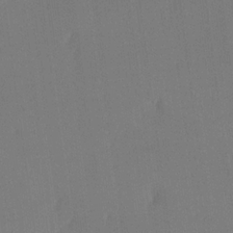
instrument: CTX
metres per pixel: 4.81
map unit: eHh
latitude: 18.2900
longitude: -67.6505
